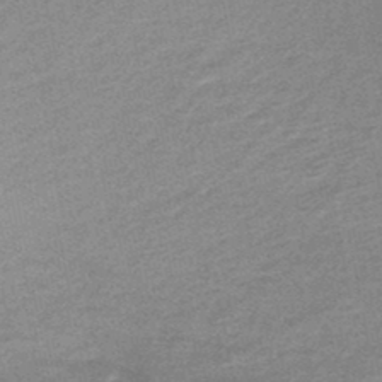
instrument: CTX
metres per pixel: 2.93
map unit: HNb
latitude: -48.3496
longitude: -42.5924
